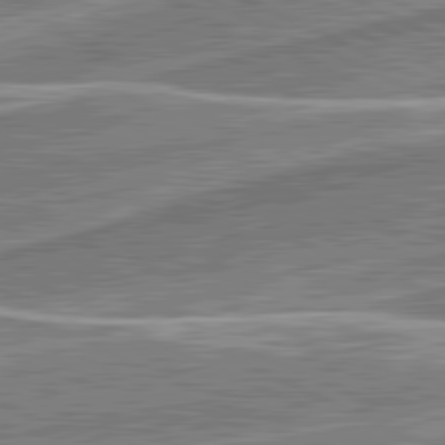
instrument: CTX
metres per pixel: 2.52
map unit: lApd
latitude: 81.6505
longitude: 127.6721
